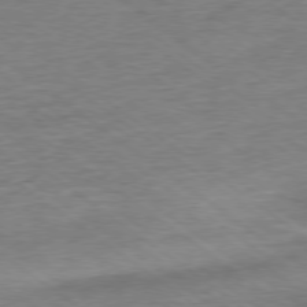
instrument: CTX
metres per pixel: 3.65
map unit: Ap
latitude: -79.1053
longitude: -49.3671
